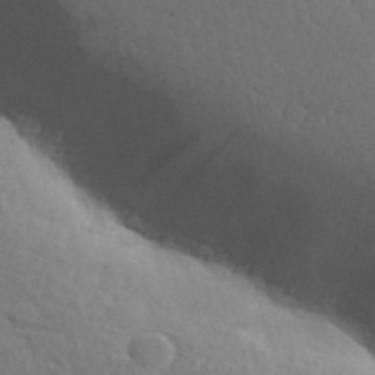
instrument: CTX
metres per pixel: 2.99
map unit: Aa
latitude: 31.2537
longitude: -146.4979
